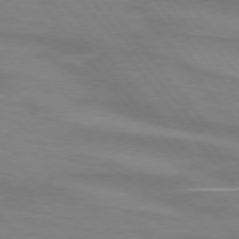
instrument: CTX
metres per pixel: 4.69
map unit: lApd
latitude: 74.9325
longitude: -80.4223
